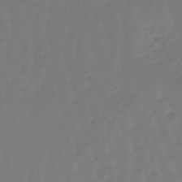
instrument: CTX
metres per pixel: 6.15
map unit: eHb
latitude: -46.8975
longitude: 82.6329
